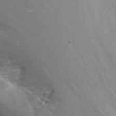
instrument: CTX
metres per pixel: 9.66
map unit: Nhu
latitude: -11.7289
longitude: -63.0837
